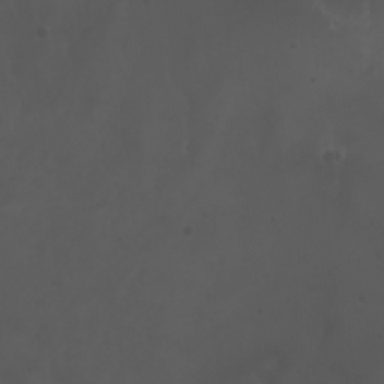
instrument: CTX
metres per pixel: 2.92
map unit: Nhu
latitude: 22.4223
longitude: -64.7435
